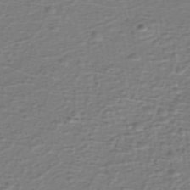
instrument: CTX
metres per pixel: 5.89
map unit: eHh
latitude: -40.3117
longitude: -29.4426
